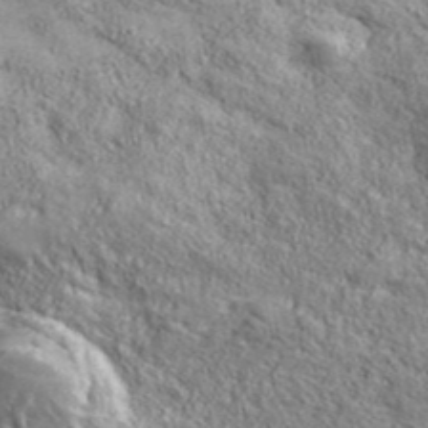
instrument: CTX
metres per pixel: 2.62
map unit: ANa
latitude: 42.9325
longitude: -88.8569
